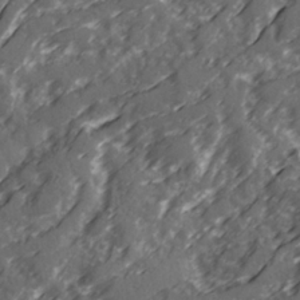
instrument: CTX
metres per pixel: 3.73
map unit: Ave
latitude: 20.7813
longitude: -131.4049
